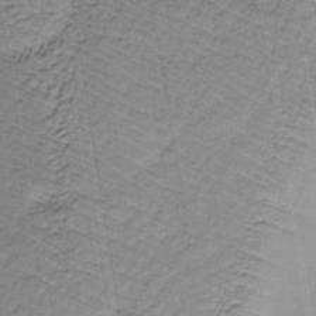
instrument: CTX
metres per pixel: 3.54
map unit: lHb
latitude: -35.9745
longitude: 70.7463
